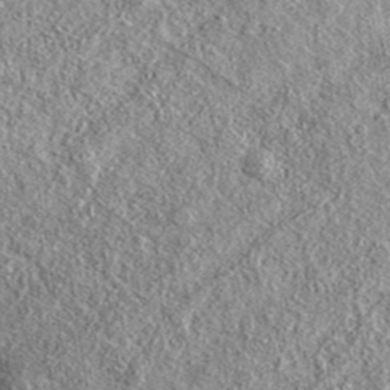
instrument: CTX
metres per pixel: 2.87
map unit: eAb
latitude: 38.1767
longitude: 109.8422
